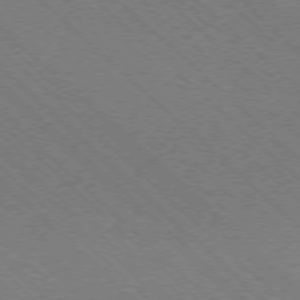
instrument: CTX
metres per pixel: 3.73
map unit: Ap
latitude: -77.2187
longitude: -65.6127
